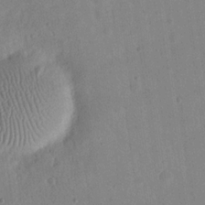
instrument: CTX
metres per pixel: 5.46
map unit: eHh
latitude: 20.9892
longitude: -70.1767
